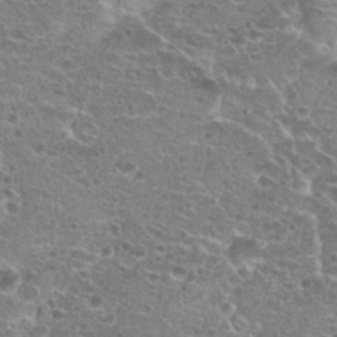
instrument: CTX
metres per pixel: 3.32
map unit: Hto
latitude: 21.2159
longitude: -41.4615
